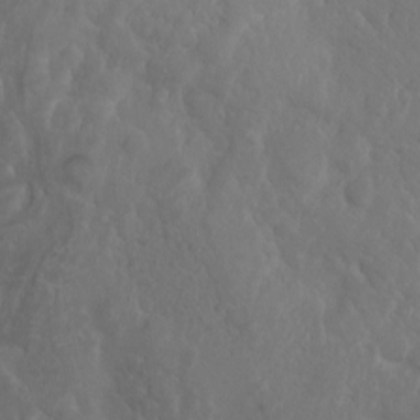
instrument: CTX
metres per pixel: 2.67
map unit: eHh
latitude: 0.8758
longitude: -56.1388
